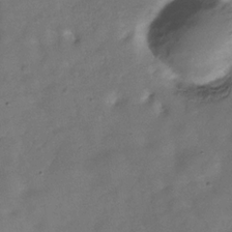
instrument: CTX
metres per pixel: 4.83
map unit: Hve
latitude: -30.6518
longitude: 92.5574
